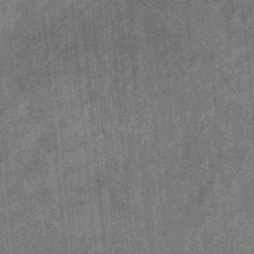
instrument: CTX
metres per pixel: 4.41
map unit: eHb
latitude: -34.5385
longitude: 78.8597
